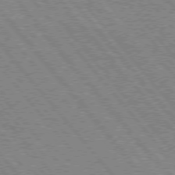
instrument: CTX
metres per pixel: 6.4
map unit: Hpe
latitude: 75.2726
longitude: -150.4412
